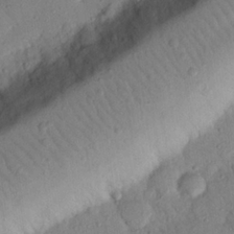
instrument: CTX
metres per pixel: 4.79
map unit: Nhu
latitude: 22.2711
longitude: -75.5182
